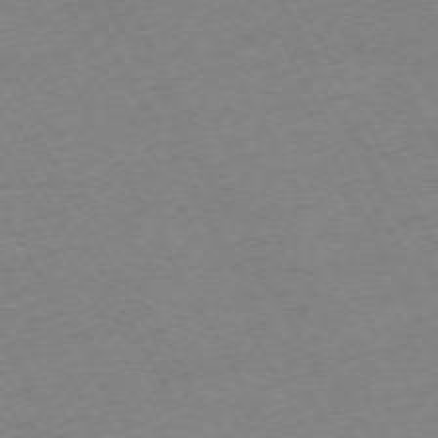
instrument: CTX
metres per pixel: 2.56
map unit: Hpe
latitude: -71.9745
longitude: 8.7463
